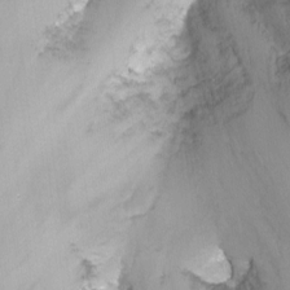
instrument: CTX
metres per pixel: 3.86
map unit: Nhu
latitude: -13.8611
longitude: -55.1214
